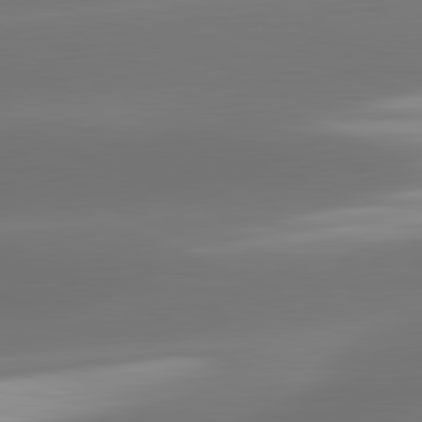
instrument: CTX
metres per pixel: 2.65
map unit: lApd
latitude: 81.6694
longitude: -161.8016
